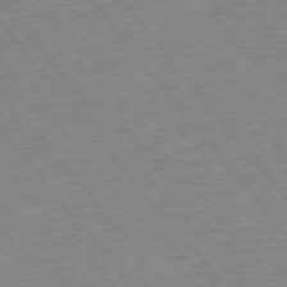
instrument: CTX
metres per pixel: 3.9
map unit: Ap
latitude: -75.5966
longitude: -81.6883
